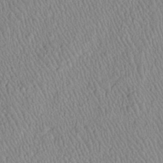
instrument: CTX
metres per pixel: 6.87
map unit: Htu
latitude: -6.2928
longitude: 152.9163
